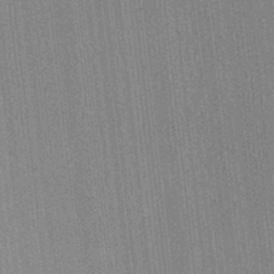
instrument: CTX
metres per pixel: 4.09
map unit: Ave
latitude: 22.8569
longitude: -136.3279
